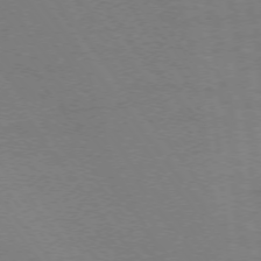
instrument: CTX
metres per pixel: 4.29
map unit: Ap
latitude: -74.8786
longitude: -74.8002
